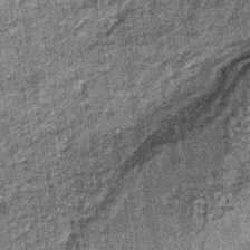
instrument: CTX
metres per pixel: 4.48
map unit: lHb
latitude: -37.1053
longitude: 64.4629
